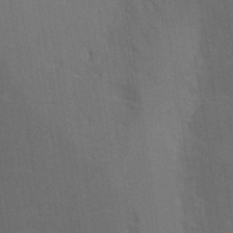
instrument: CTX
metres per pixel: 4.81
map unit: Hto
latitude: 25.4048
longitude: -39.0458
